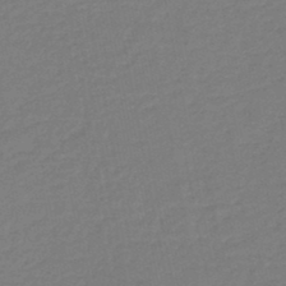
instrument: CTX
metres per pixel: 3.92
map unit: HNb
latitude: -46.8219
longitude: 56.1039
